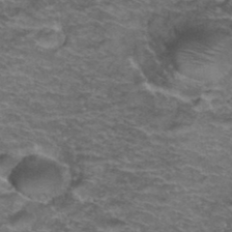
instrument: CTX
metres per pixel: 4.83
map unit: Hto
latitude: 38.2145
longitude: -42.7246
